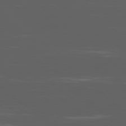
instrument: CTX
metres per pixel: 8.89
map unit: Ap
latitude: -80.0661
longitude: -54.1389
